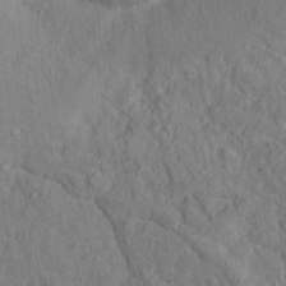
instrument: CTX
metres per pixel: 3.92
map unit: Nhu
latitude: 16.1767
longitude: -30.9703
